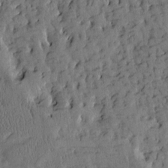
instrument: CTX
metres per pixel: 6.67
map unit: Htu
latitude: -3.4454
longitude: 175.0864
